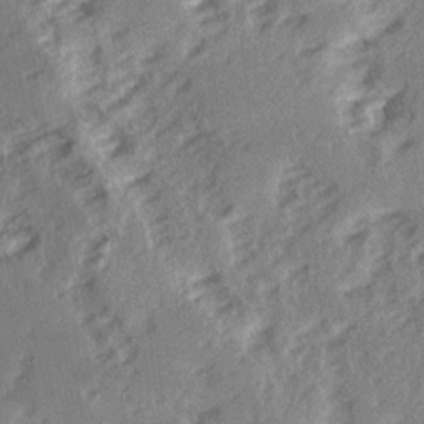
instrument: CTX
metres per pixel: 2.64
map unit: Ave
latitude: 15.1215
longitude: -104.3657
